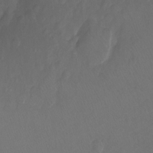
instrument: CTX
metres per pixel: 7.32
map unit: Ht
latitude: -10.4251
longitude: -35.5749
